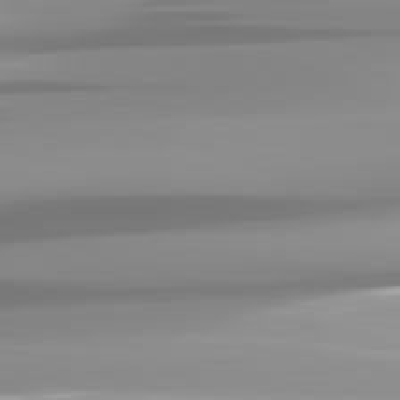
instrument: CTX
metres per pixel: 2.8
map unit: lApd
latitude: 82.1577
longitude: -139.9528
